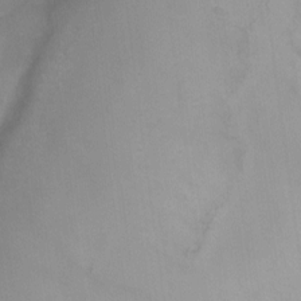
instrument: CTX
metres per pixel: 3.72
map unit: Ht
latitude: -11.3888
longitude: -39.2915
